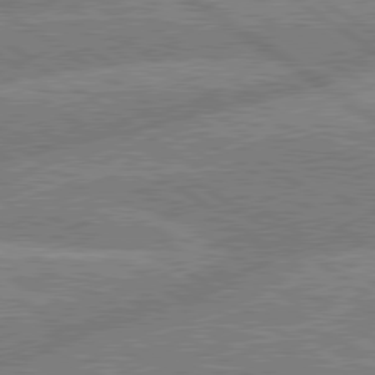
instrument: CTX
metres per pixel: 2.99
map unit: lApd
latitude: 79.6316
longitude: -157.4615
